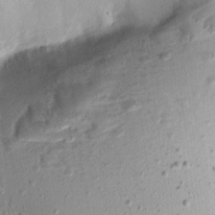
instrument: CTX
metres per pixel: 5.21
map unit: Aa
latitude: 9.0836
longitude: -133.3860
